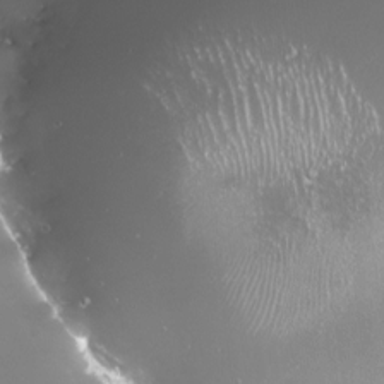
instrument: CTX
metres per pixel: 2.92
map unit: Nve
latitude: -18.6896
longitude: -59.8394
